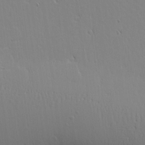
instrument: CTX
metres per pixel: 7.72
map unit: Aa
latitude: 17.4237
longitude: -124.6868
